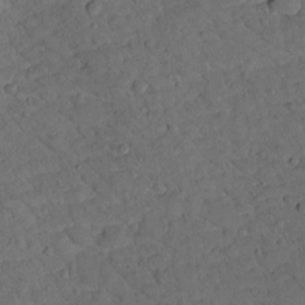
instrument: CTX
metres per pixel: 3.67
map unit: lHvf
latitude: 13.6316
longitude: 178.5007
